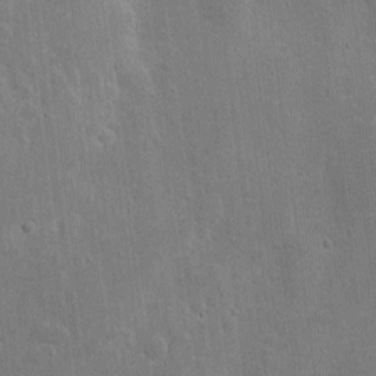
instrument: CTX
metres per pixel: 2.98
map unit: eHh
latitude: 7.6883
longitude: -72.3090
